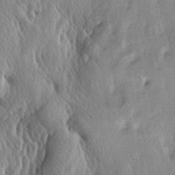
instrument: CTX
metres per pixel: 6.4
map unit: lAa
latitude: -4.9541
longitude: -125.1781
